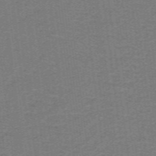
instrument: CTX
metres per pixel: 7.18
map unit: lHb
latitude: -41.9745
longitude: 54.0850
